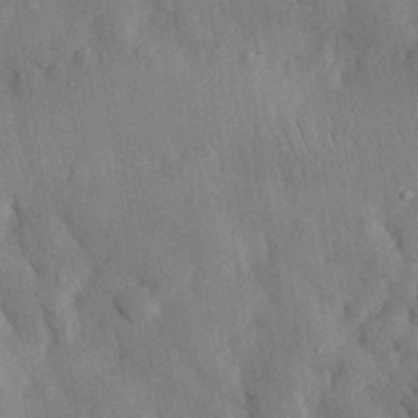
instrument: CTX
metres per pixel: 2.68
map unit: eHh
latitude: 30.3090
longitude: -76.5923
